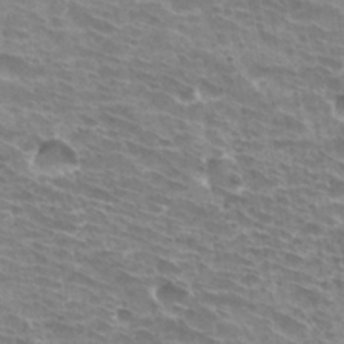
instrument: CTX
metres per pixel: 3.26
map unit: Hto
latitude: 33.1403
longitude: -42.1200
